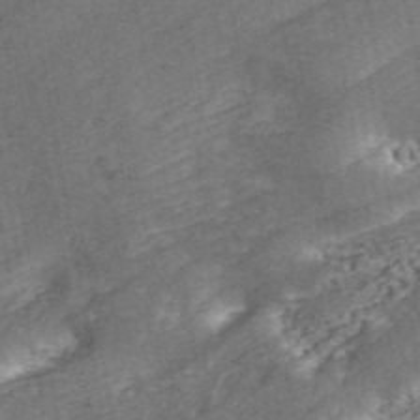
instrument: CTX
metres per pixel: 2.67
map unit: ANa
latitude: 45.6316
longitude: 38.5951
